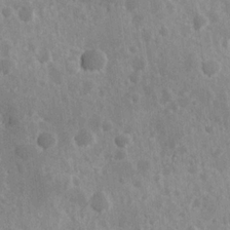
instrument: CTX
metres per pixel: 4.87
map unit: Hve
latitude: 24.4978
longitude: 146.2361
